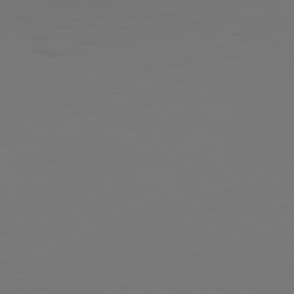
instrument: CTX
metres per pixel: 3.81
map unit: Hpe
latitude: 77.2537
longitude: -171.2348
